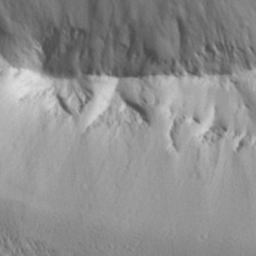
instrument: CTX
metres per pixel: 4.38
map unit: Aa
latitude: 30.1767
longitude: -137.7639
